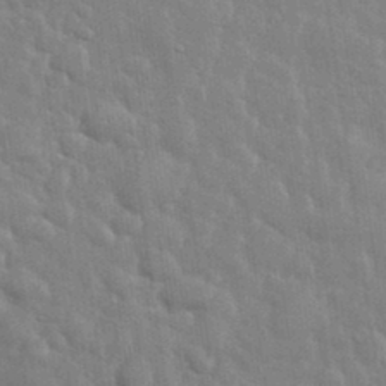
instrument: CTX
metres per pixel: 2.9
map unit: eHh
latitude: 35.4615
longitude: -61.0269
